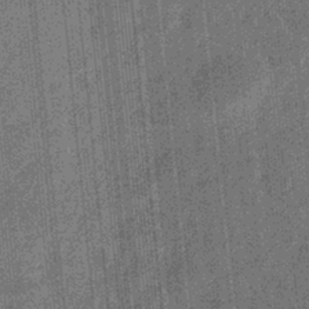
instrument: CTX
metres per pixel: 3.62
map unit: eHb
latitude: -32.1984
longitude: 73.5210
